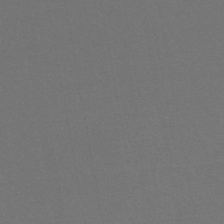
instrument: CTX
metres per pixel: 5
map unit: lHb
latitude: -43.8044
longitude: 73.8800
